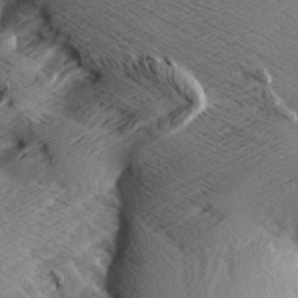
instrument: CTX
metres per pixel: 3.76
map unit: Aa
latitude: 7.6694
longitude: -140.5545
